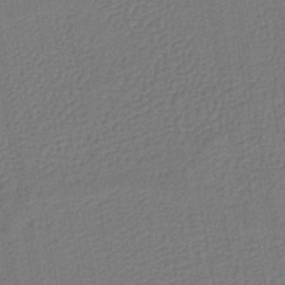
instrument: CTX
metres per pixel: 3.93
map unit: lHb
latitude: -42.2172
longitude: 61.0298
